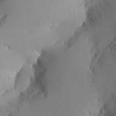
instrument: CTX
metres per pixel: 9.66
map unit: Aa
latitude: 25.2159
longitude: -132.4223
